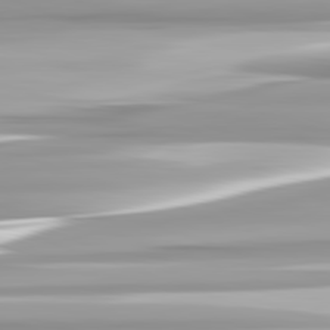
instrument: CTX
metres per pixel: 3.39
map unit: lApd
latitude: 82.5734
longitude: -139.8772
